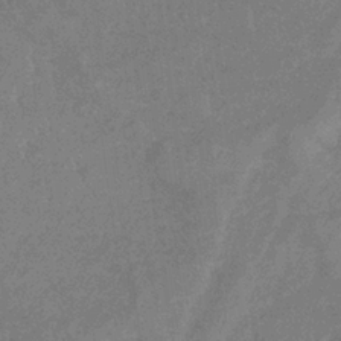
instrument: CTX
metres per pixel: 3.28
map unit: lHb
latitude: -33.0109
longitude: 69.0486
